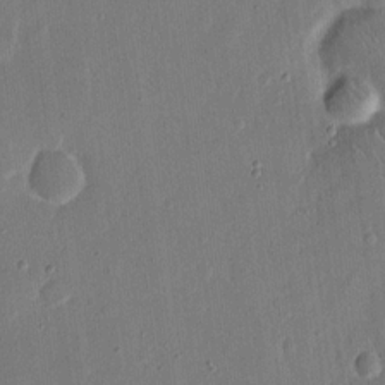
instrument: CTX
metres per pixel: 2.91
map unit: eHh
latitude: 15.0081
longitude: -69.2348
